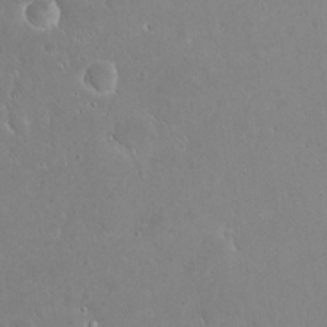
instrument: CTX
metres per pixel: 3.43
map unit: eHh
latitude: 22.6679
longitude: -58.1011
